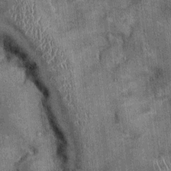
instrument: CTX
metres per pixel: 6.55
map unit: Ht
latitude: -2.2550
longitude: -12.7813
